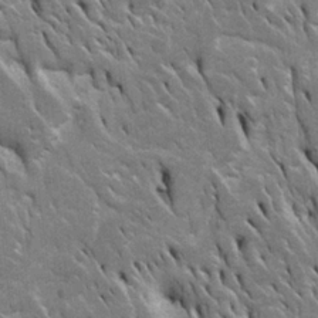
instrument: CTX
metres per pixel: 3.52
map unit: Htu
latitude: -3.8989
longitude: 150.7652
